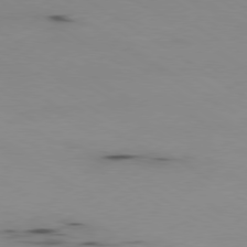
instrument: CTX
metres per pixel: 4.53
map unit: Ap
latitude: -80.1228
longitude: -62.2145
